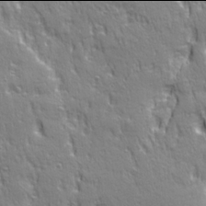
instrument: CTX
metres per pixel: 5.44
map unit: Ave
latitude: 21.9906
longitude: -135.5938
